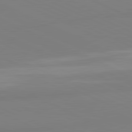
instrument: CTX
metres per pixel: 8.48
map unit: lApd
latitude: 81.7639
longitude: 178.9352
